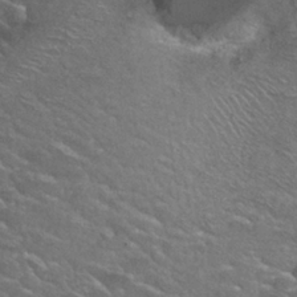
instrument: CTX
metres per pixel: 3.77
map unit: Hto
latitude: 27.1592
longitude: -50.0633
